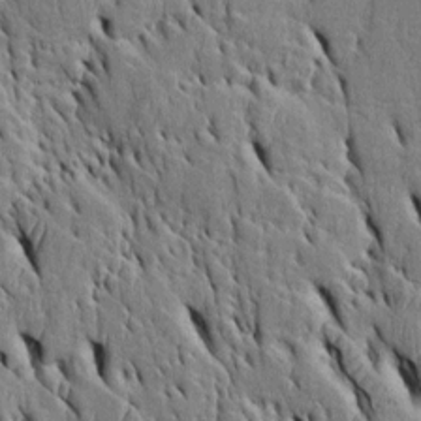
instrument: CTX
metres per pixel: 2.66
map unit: Htu
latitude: -3.9178
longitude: 151.6343
